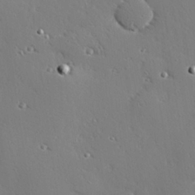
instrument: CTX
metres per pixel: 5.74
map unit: Hve
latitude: 27.0081
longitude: -92.9891
